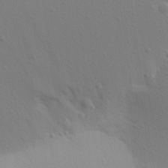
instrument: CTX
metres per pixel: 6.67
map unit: Aa
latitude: 20.2712
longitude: -143.1403
